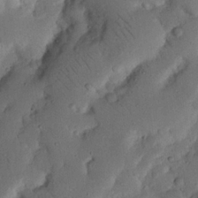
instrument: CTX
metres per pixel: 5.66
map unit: Nhu
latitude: 20.3468
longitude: -75.1592
